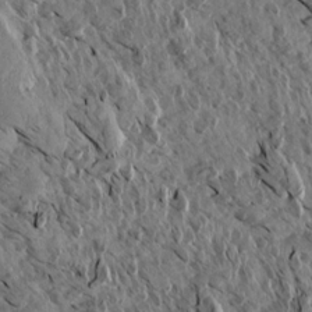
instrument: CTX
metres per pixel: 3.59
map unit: Aa
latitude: 14.0633
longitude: -143.8395
